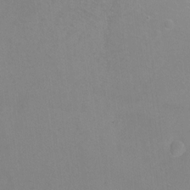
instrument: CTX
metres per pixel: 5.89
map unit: Ht
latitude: -8.5196
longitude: -36.8380
